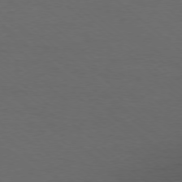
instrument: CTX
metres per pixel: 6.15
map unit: Ap
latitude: -77.9745
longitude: -96.5168
